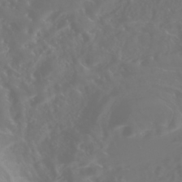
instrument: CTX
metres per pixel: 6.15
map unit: Nhe
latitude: -46.5762
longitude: 153.1242
